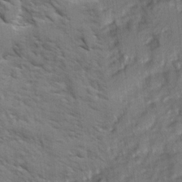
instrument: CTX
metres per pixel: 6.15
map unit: Ave
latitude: 1.4804
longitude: -110.0633
